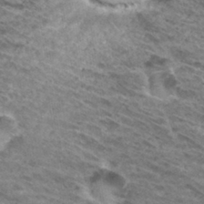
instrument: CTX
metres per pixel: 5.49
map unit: Hto
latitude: 31.9906
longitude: -46.5735
